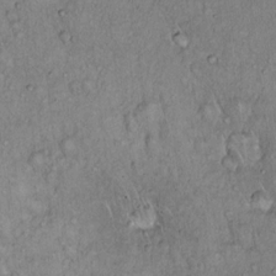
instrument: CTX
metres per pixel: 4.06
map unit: Hto
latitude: 14.0255
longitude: -57.2159
